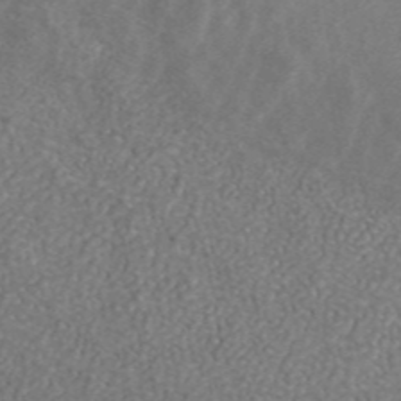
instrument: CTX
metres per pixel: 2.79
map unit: ANa
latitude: 43.2726
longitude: 25.5399
